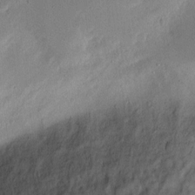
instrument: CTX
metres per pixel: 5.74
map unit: eHh
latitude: 5.5938
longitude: -71.3481
